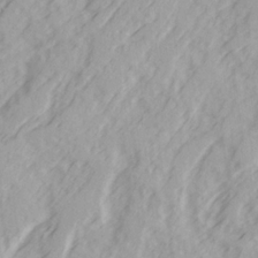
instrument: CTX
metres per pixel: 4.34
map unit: Ave
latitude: 21.8017
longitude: -131.9340
